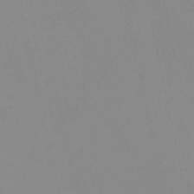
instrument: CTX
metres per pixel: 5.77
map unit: HNb
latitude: -52.0472
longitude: -50.7435
